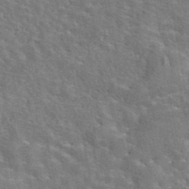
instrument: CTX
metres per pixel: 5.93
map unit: eAb
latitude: 44.7435
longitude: 110.4629
